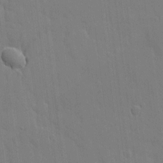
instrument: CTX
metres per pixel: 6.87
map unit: eHh
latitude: 4.9514
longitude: -67.4048
